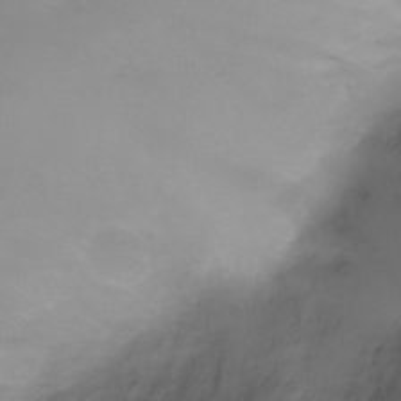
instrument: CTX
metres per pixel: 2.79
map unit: Ht
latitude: -7.4265
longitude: -20.2901
